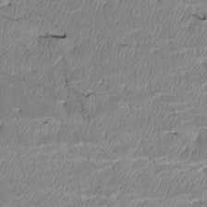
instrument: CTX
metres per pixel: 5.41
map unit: Htu
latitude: 4.1767
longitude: 151.9367
